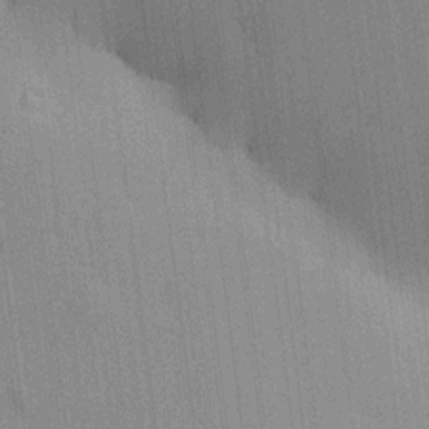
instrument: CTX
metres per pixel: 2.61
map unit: HNhu
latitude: 8.0255
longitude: 15.7100
